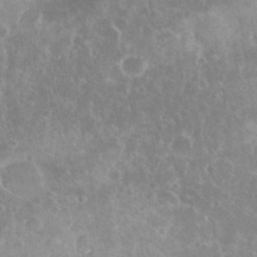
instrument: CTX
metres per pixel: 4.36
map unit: eHh
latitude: 35.3859
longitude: -62.1956
